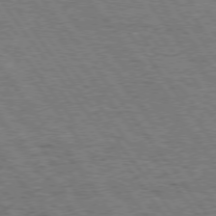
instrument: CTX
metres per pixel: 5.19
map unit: Hpe
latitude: 74.7057
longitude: -139.3482
